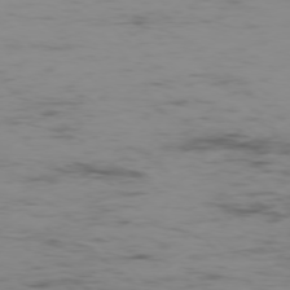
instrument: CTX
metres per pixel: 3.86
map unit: Ap
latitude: -77.0864
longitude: -82.2333
